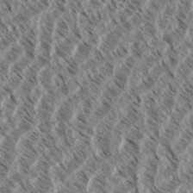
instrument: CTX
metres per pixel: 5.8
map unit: eHh
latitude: 34.9135
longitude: -139.3671
